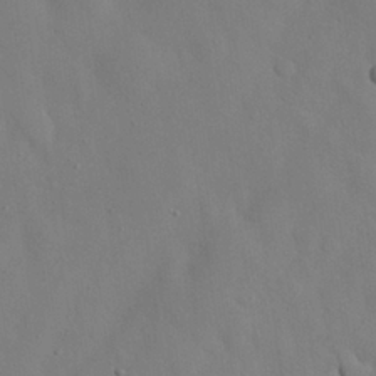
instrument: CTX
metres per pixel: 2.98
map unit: Nhu
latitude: 26.5735
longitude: -72.7058
